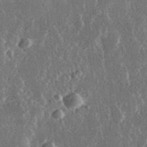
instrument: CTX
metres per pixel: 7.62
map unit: lHvf
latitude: 31.7828
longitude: -91.4993
